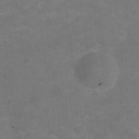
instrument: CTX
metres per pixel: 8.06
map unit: Hve
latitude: -29.9556
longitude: 93.6911
